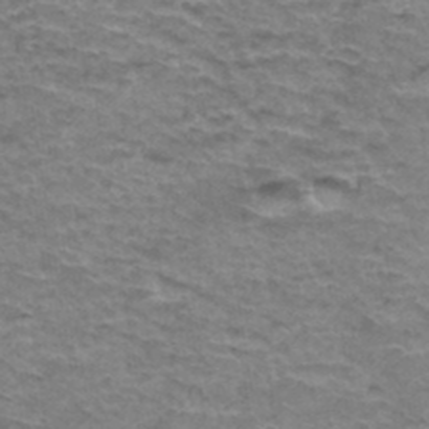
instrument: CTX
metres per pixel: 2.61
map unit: Hto
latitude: 36.1578
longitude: -42.6491
